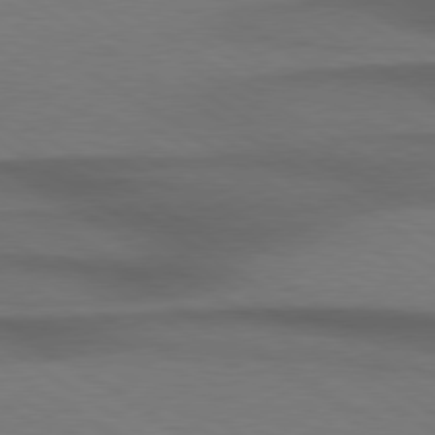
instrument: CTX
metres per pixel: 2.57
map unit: Hpe
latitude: 79.1592
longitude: -123.4993
